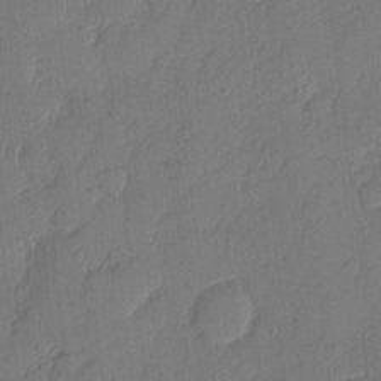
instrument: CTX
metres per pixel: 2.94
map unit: eHh
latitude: 5.0080
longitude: -75.7828
